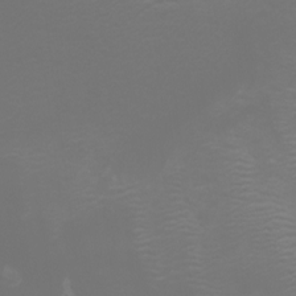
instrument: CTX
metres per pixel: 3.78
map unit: Htu
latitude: -5.4832
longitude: -73.0648
